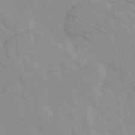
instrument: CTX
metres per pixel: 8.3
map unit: Ave
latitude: -1.6911
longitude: -112.1200
